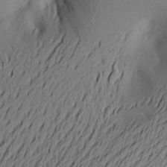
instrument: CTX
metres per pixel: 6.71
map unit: Aa
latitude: 21.1970
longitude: -146.3090
